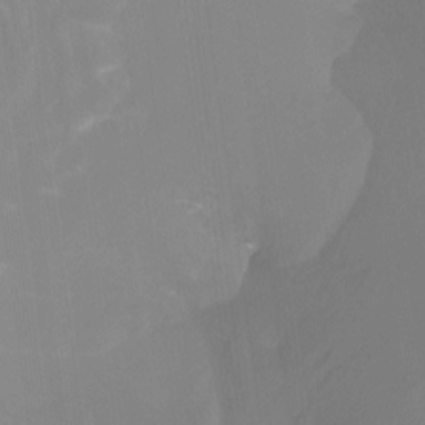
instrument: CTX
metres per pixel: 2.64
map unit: Htu
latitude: -12.6896
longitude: -48.8569
